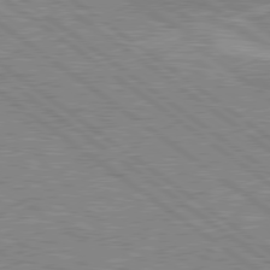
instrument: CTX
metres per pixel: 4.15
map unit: Hpe
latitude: 78.8758
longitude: -171.4804
